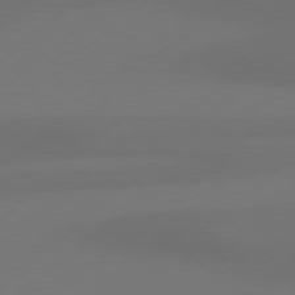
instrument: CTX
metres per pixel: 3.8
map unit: Hpe
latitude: 78.7247
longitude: -132.6491
